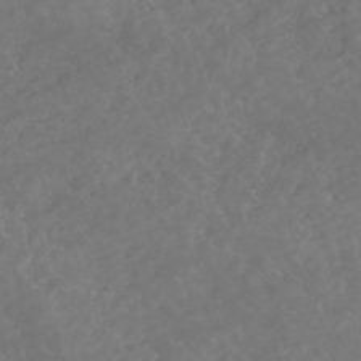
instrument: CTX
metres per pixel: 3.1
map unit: HNhu
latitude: -47.0675
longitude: 29.5021
